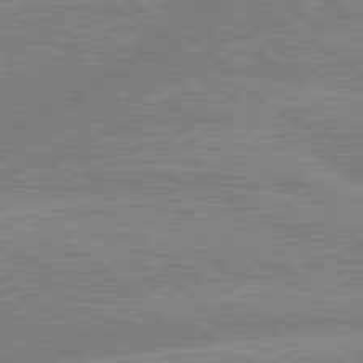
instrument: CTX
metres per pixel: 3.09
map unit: lApd
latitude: 79.4805
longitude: -157.9339
